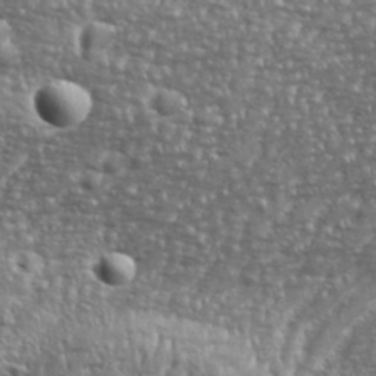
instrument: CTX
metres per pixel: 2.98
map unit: eHh
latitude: 35.1781
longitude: -134.0633
